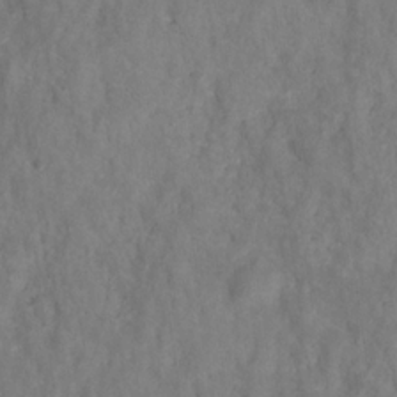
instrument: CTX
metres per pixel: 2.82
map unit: HNhu
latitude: -28.6141
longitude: 73.1620
